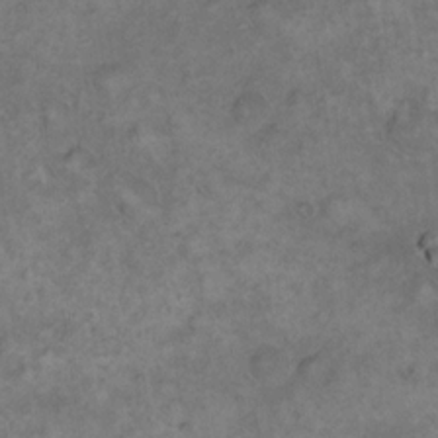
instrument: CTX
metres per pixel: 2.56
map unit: eHh
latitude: 17.2348
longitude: -63.8962
